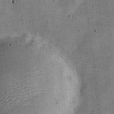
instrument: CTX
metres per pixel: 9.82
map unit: Nve
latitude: -24.5196
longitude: 105.5777
